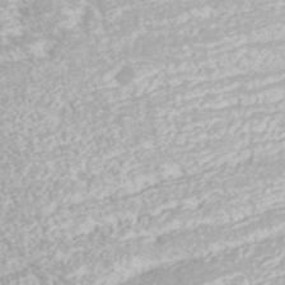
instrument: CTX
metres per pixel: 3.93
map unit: ANa
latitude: 41.9906
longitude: 28.7274
